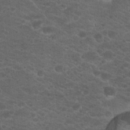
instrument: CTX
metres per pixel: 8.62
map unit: Hto
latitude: 18.7246
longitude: -36.8569
